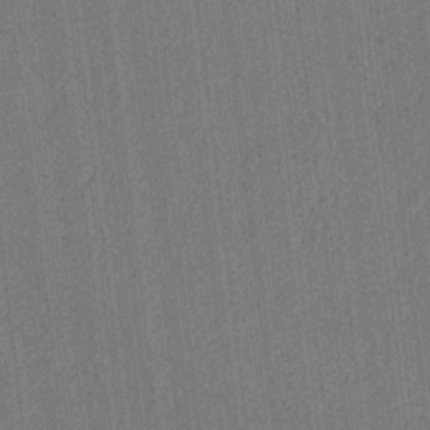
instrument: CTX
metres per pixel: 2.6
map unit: lAvf
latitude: 7.4615
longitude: 164.9353
